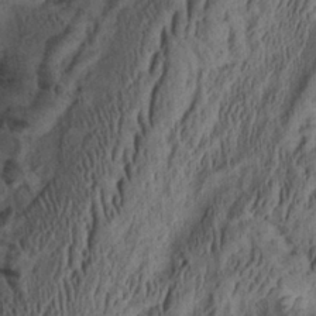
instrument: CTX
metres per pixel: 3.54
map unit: eHh
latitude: -1.5399
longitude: 16.0850
